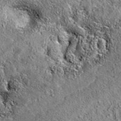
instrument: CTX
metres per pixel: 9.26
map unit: eAb
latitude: 36.3845
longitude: 110.1984
